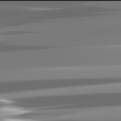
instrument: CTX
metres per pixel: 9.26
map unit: lApd
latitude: 81.9906
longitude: -136.8002
